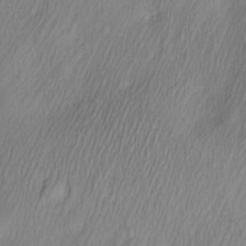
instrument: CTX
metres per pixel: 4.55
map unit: Nve
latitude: -23.0865
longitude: -138.3467
